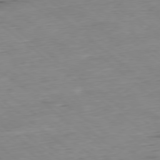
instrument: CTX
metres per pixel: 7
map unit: Hpe
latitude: -78.8408
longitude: 11.3699
